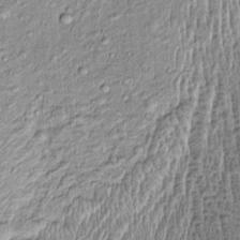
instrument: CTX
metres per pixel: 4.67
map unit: Htu
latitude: -4.2361
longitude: 158.6141
